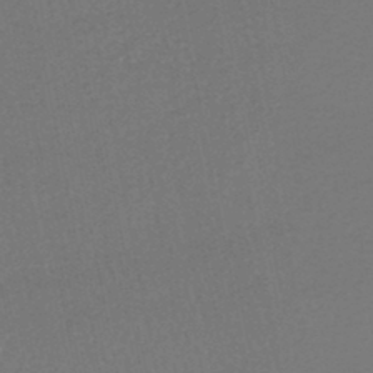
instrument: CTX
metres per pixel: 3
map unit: HNhu
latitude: -47.3509
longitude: 98.3495
